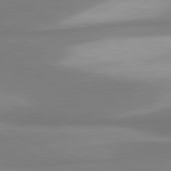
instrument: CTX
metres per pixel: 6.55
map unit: lApd
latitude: 80.6301
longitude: 175.5588
